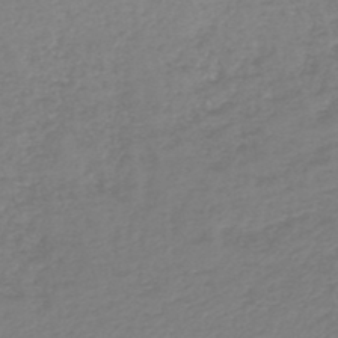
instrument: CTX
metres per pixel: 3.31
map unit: lHb
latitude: -45.7667
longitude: 68.9919
